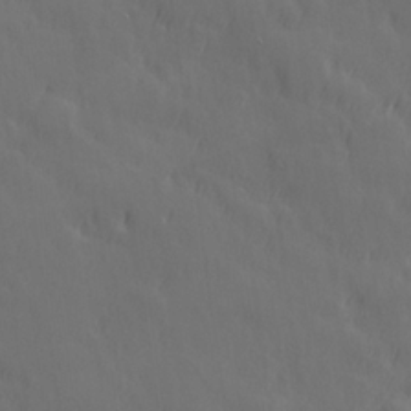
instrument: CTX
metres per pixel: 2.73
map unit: Hve
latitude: 26.3089
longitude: 145.3321
